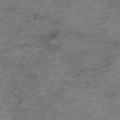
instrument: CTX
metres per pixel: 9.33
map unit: Hto
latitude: 38.8758
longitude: -41.4993
